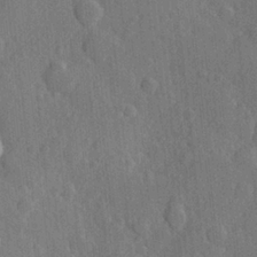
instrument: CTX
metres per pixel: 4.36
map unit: Hve
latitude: 25.0458
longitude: 149.3699
